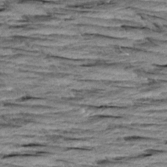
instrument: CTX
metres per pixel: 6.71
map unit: Aa
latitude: 8.4034
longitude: -137.9339
